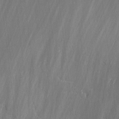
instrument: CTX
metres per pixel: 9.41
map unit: lAvf
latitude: -1.7478
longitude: -108.0255
